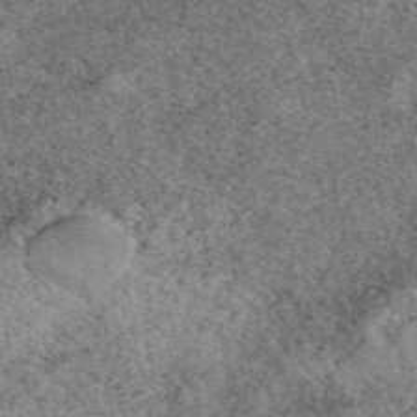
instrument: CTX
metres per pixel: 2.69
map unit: eAb
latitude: 49.4237
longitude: 108.6329
